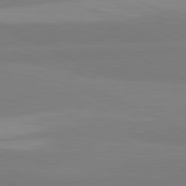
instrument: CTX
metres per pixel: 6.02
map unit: lApd
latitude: 81.6694
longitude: 179.9178
